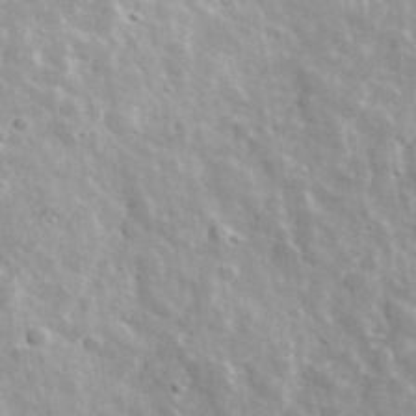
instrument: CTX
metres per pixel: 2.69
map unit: lHvf
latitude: 36.4979
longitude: -88.5546
